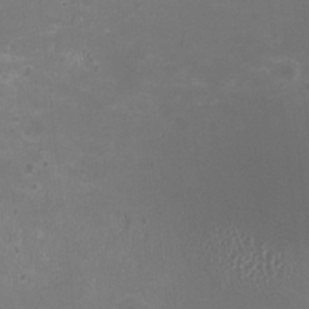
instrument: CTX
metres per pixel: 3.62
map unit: HNhu
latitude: -2.8407
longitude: -1.5182
